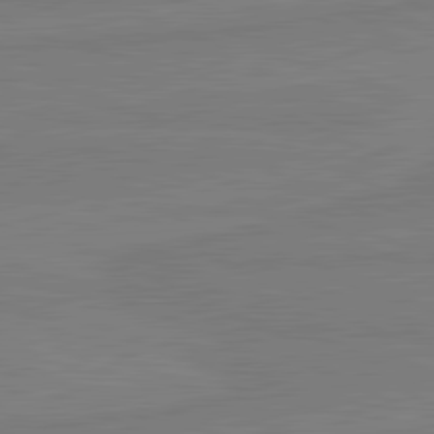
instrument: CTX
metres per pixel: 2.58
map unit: lApd
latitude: 81.7261
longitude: -177.2348
